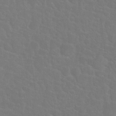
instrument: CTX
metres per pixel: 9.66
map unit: Nhu
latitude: 27.5182
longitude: -52.0633
